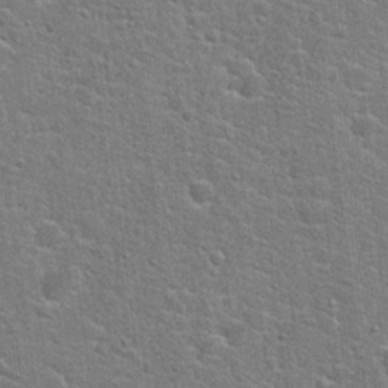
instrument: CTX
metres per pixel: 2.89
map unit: Hto
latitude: 22.0822
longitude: -44.0255
